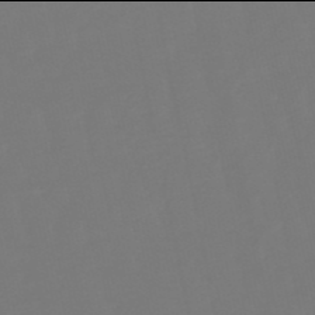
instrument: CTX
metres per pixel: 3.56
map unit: eHb
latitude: -50.0094
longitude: 79.8233
